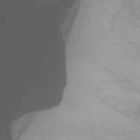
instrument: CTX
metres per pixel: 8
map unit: Ht
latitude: -16.7841
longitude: -45.1781
